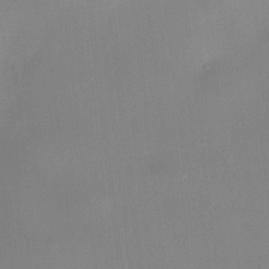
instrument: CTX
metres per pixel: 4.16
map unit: HNhu
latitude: 8.7813
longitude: 9.6911
